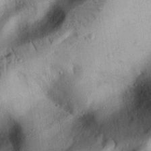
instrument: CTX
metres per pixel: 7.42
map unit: eHh
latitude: 25.5371
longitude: -75.8961
